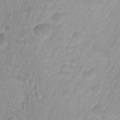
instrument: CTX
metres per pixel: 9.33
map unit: Nhu
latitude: -15.2565
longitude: -25.7638
